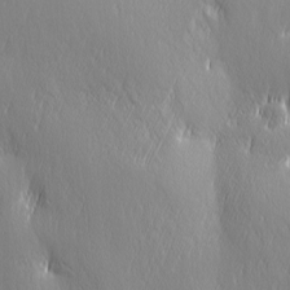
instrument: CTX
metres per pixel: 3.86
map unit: Ave
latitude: 2.4790
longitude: -113.1781
